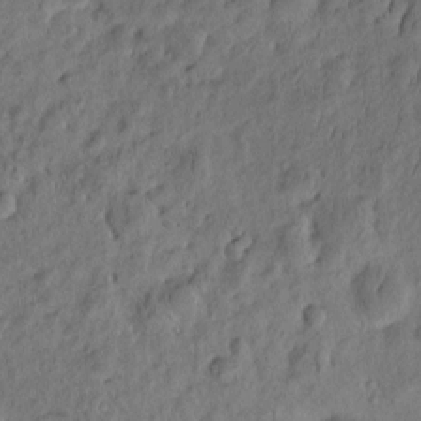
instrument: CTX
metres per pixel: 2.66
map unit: eHh
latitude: -2.5006
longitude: 16.9353
